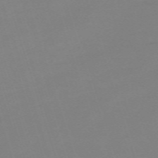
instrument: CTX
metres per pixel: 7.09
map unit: eHh
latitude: -63.1809
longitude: 49.3699
